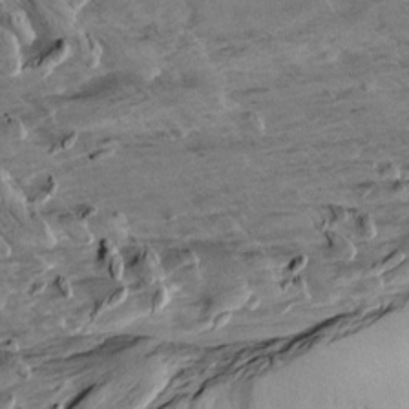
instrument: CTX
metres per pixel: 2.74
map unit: Aa
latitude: 10.1767
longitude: -140.2900
